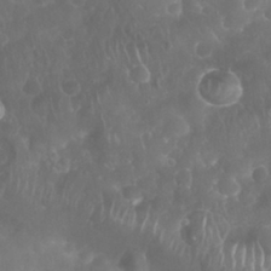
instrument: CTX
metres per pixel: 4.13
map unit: Nhu
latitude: 27.4049
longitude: -63.6883
